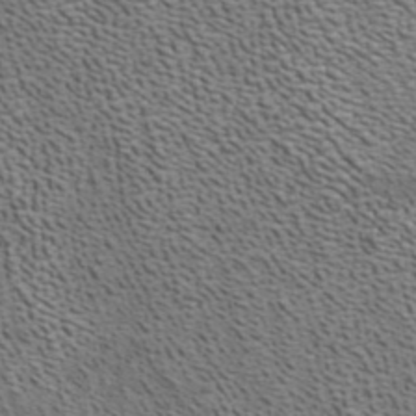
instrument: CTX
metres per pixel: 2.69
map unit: ANa
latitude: 39.8016
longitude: 22.5952
